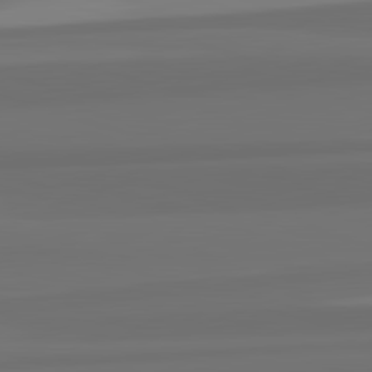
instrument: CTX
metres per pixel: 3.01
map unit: lApd
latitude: 82.7813
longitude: 165.5777
